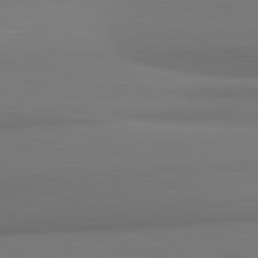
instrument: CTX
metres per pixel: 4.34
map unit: lApd
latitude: 82.2900
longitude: 169.5210
